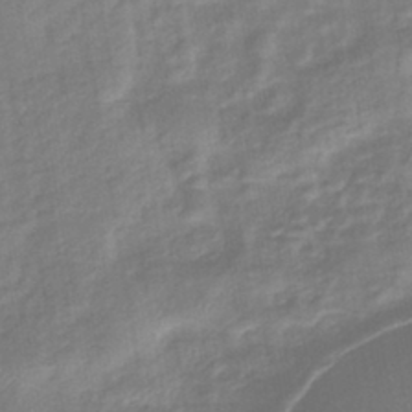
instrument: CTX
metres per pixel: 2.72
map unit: lHb
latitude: -41.7855
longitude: 81.4455
